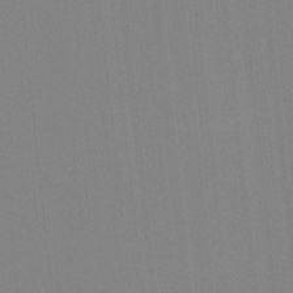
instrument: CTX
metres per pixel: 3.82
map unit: lHvf
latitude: -11.5021
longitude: -103.5182
